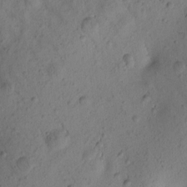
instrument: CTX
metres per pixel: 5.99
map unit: Htu
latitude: 0.3278
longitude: 174.8219
